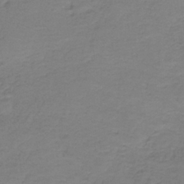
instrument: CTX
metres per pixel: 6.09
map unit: HNb
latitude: -37.8422
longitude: 53.2187
